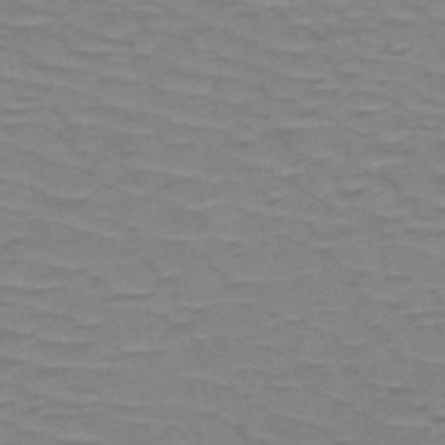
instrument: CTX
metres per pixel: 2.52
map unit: HNb
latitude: -53.7099
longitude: -44.4601
